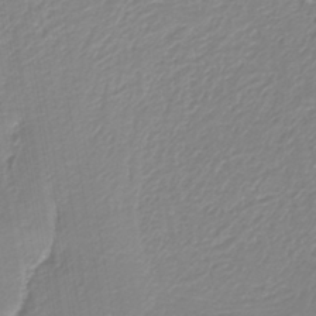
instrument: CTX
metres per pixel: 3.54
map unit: HNb
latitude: -40.2361
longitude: 51.3699
